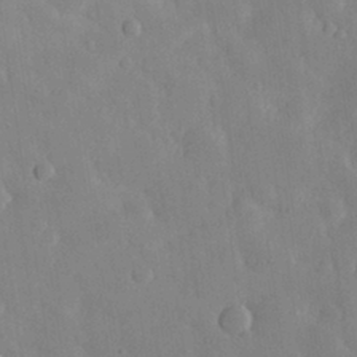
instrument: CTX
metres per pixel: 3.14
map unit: eHh
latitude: 30.6491
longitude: -78.3090
